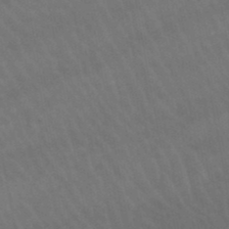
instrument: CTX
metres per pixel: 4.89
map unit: lHb
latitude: -46.1794
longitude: 76.9542
